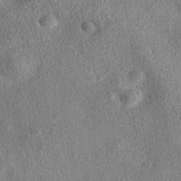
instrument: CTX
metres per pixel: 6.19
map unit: eAb
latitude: 37.0837
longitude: 112.2740
